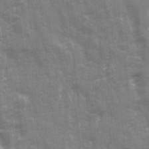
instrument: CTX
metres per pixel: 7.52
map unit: Ave
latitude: 21.0270
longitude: -133.5560
